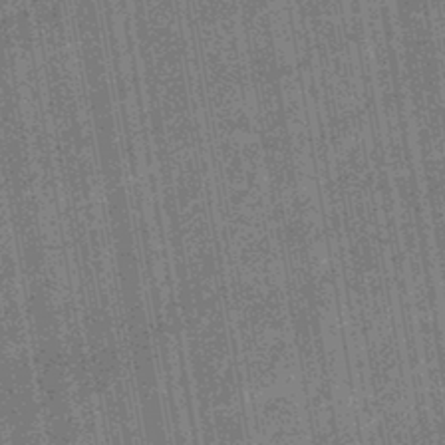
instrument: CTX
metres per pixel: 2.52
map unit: eHb
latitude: -44.2928
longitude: 87.8422
